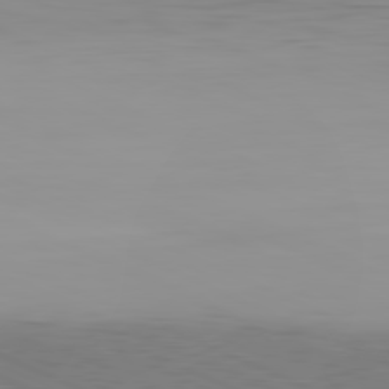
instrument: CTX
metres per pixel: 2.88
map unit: Hpe
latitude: -81.8234
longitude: 15.2376
